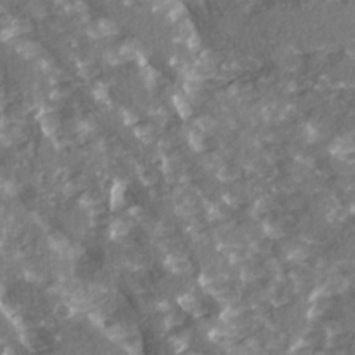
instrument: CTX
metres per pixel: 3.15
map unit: Ave
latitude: 15.4994
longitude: -131.2537
